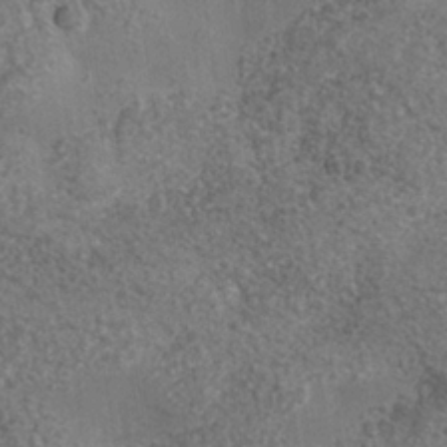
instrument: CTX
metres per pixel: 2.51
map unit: Nhe
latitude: -35.4265
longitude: -130.3657
